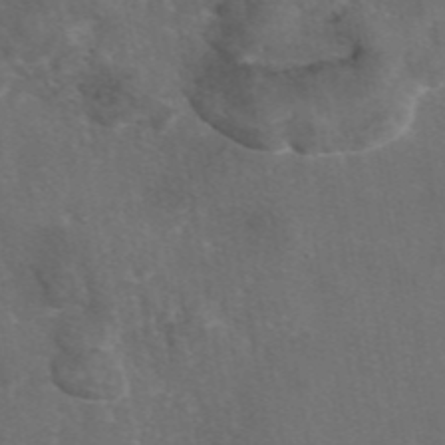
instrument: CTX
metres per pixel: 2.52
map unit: eAb
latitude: 46.6491
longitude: 114.5385
